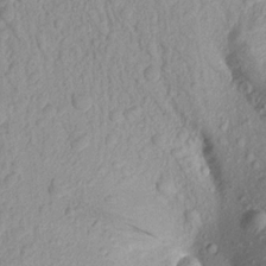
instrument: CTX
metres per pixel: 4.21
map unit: Aa
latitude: 17.7261
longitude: -146.8758
